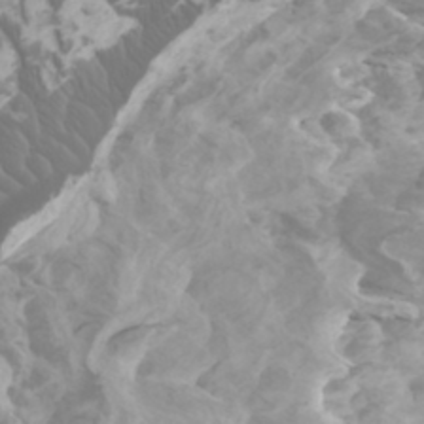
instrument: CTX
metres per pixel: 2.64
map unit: Htu
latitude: -5.3320
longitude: -76.5545
